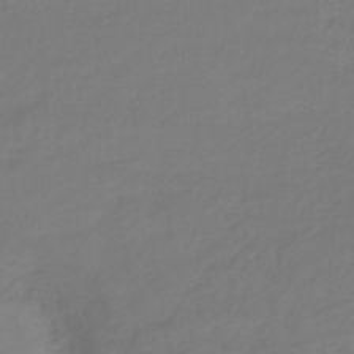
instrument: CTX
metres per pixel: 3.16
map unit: lHb
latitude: -41.6911
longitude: 68.5006
